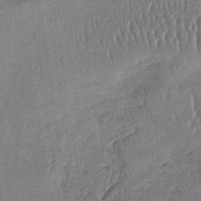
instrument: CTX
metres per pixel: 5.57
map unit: lHb
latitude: -37.7099
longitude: 68.0661
